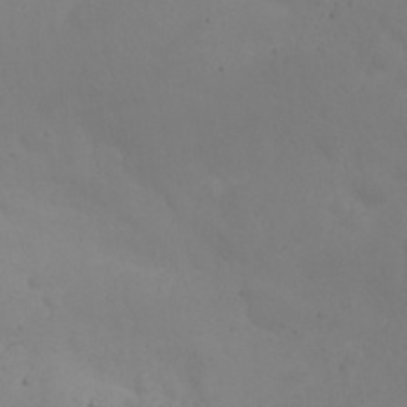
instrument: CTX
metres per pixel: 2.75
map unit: eHh
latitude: 24.8191
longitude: -64.2145
